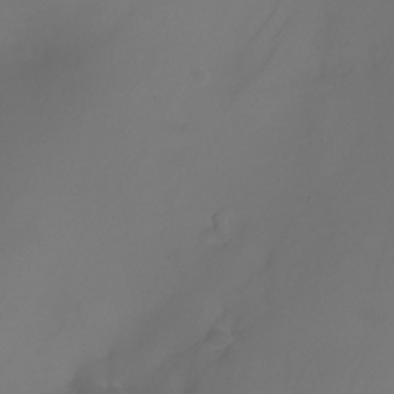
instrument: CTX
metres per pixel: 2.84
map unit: Nhu
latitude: -25.3698
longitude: -71.5182
